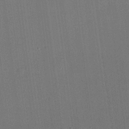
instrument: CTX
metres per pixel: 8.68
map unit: lHvf
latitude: 20.5357
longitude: 144.4440
